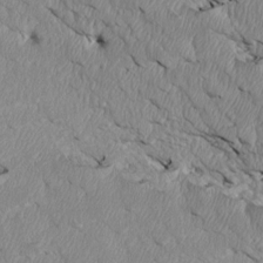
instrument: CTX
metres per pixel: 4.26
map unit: Htu
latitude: 3.7827
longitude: 152.5762
